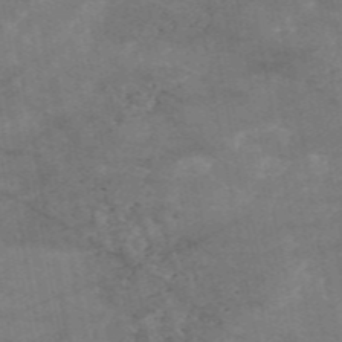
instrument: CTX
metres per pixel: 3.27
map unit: HNb
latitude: -55.7289
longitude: -39.9906
